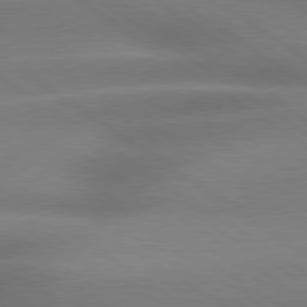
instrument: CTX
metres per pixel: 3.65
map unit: lApd
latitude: 79.3293
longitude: -135.0836
